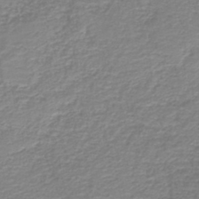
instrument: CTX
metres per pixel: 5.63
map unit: HNb
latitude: -41.1053
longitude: 49.8045
